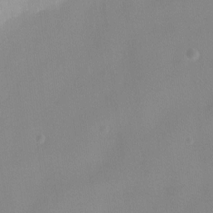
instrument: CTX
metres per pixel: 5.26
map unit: Ht
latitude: -7.0297
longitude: -29.2348
